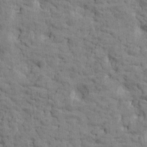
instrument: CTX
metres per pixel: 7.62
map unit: Htu
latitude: -2.8785
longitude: 175.2187
